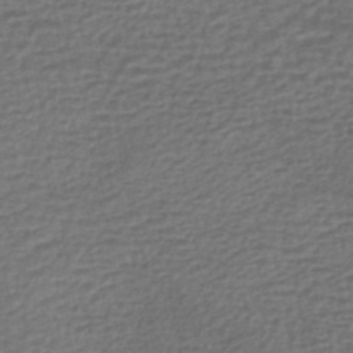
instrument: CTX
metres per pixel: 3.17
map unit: HNhu
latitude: -45.6533
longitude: 102.2740
